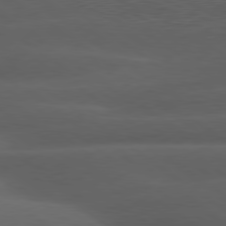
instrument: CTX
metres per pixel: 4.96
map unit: lApd
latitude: 79.7828
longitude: -129.1781
